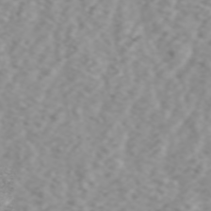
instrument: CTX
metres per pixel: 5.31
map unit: ANa
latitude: 44.3278
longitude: 21.8044
